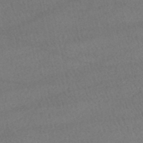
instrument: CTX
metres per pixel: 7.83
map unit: HNhu
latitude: -48.2173
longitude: 102.5952
